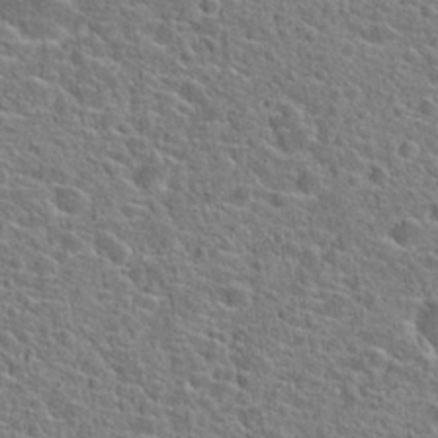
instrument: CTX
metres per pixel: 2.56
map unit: Hto
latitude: 23.6505
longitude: -44.8380
